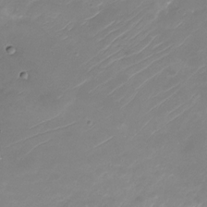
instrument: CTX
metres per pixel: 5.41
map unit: Nhu
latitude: -29.7478
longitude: -70.8002
